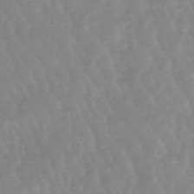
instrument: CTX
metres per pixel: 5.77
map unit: lHb
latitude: -48.5952
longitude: 77.5021
